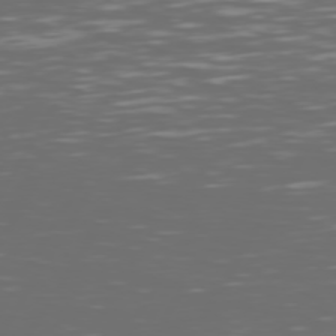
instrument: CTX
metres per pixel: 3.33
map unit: Hpe
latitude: 74.5357
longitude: -125.9717
